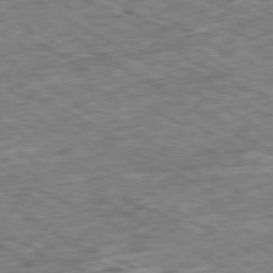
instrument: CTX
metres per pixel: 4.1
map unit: Ap
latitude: -80.1984
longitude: -84.5924
